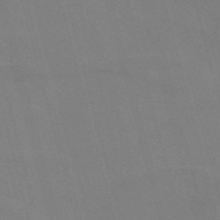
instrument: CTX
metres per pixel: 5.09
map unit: Nve
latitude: -58.8407
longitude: 61.9367
